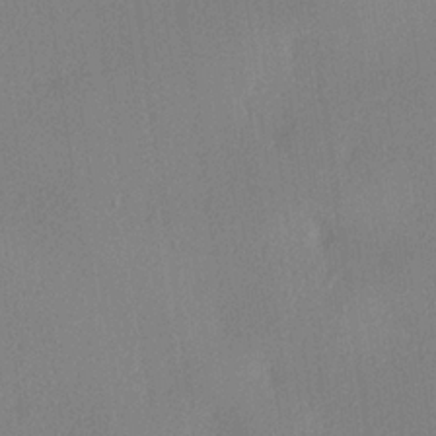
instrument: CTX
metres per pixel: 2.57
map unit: lHvf
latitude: 22.8191
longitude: 140.7274
